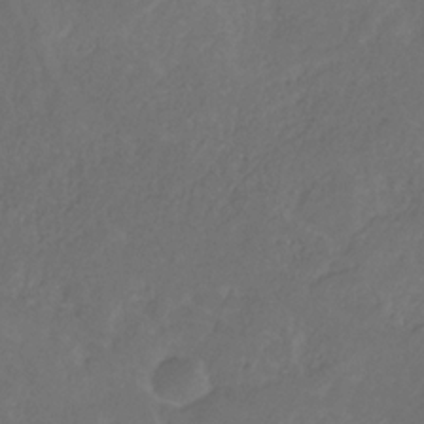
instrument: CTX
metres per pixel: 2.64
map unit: HNb
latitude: -31.0108
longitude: 62.4629
